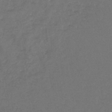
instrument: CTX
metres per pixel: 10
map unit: lHb
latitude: -43.5966
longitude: 73.4832
